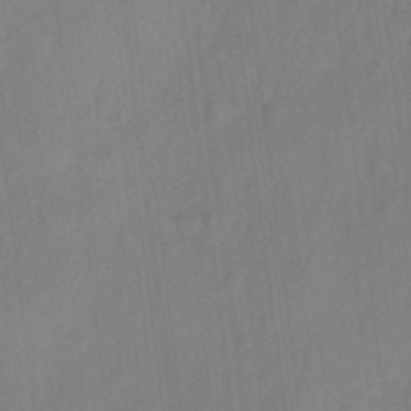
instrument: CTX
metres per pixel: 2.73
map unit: eHh
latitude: 5.7072
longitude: -74.0633
